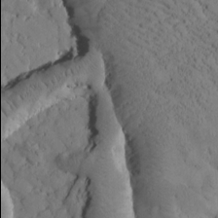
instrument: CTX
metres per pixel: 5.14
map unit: Htu
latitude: -2.2928
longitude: 174.0094
